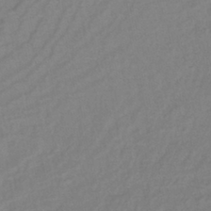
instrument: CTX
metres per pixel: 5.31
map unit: lHb
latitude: -41.7477
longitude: 76.2550
